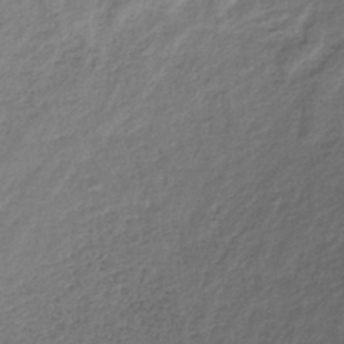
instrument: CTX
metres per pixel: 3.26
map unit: lHb
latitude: -37.0864
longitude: 71.7667
